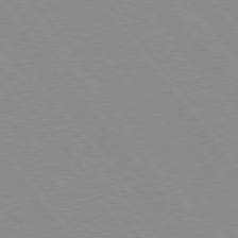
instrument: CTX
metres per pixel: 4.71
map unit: Hpe
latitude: 76.2900
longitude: -152.9136
